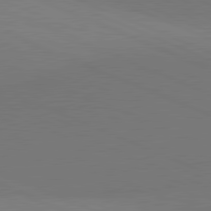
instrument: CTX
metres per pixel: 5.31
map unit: lApd
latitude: 81.4615
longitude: 136.0661
